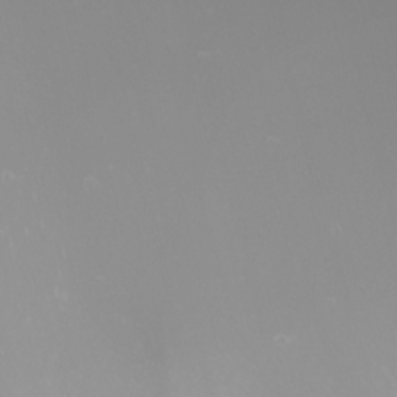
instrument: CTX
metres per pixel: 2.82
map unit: Nhu
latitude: -8.7652
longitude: -94.5546
